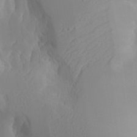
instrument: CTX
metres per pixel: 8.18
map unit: Aa
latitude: 23.5371
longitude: -127.1970
